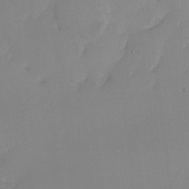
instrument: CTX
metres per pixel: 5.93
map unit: Ht
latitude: -9.0675
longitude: -31.5371
